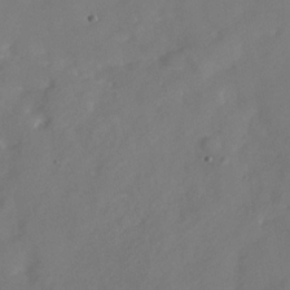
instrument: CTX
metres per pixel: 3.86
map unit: Nhe
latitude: -36.4629
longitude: -87.0269
